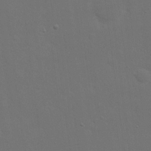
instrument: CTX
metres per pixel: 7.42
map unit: eHh
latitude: 19.4237
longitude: -66.7435
